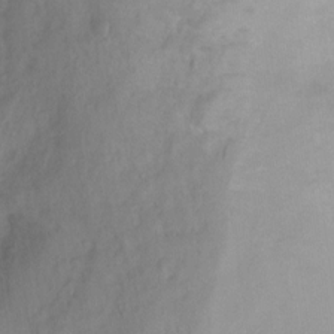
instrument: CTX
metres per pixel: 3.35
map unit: Ht
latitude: -0.0094
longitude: -35.5371
